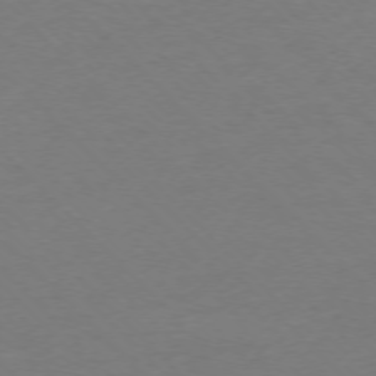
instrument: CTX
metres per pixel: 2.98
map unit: Ap
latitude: -75.4266
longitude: -78.1389
